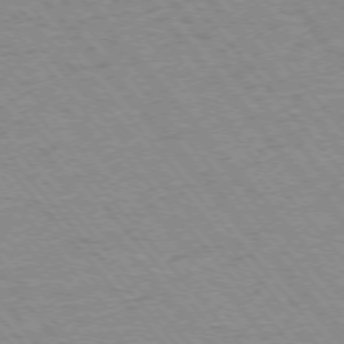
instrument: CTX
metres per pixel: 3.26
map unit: Ap
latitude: -75.8612
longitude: -86.7435
